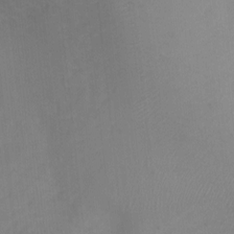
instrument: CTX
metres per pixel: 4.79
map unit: Ht
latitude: 2.2522
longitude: -25.7449
